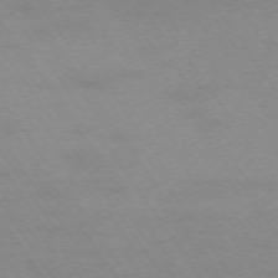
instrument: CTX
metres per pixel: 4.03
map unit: Hpe
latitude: -74.1039
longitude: 2.4062
